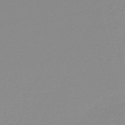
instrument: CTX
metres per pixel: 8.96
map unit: lHb
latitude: -44.3306
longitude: 56.1039
